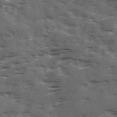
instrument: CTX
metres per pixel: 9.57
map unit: Ave
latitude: 18.7246
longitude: -130.8947
